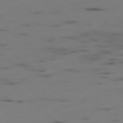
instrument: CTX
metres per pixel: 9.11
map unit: Ap
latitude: -78.6707
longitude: -62.3656
